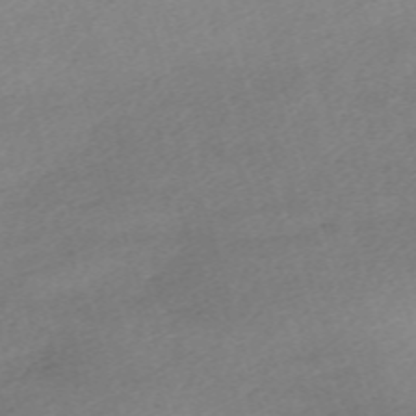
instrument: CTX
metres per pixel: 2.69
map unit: eHh
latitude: -61.6155
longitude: 53.6721
